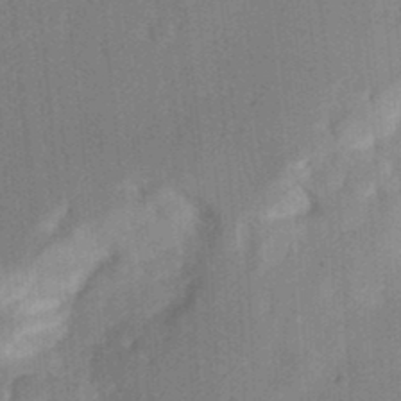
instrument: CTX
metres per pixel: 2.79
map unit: Nhu
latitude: 23.2726
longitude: -73.0837
